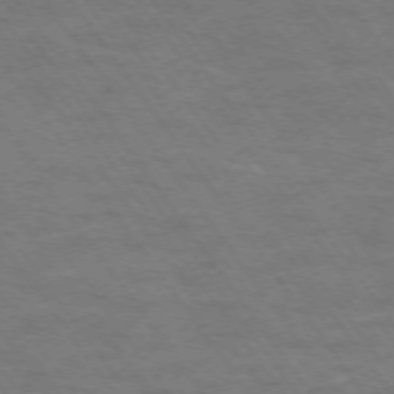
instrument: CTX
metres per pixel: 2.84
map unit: Ap
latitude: -75.0109
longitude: -70.5923
